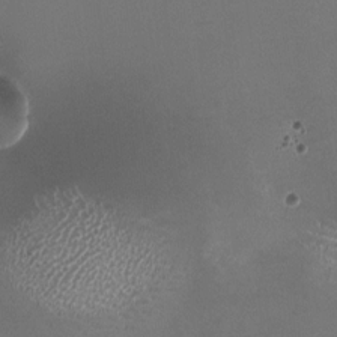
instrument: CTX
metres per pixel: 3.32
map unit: HNhu
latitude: -0.4440
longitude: -2.4979
